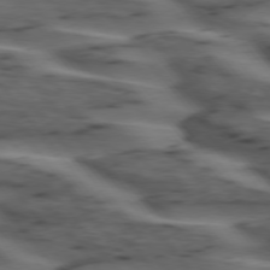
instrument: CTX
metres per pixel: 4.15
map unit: lApd
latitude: 75.0836
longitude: -70.9891
